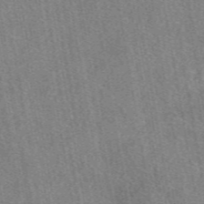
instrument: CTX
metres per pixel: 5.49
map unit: eAb
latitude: 48.1956
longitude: 109.0486
